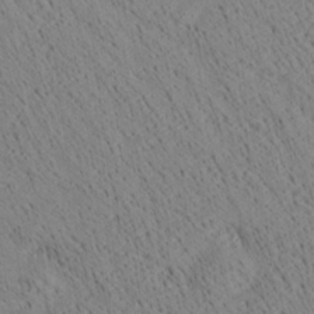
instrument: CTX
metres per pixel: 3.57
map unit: Ave
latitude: 21.5560
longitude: -140.3278
